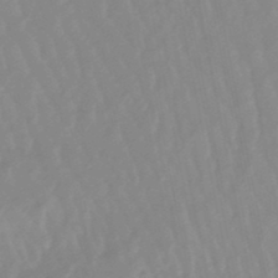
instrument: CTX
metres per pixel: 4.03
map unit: lHb
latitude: -48.2173
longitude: 78.6707
